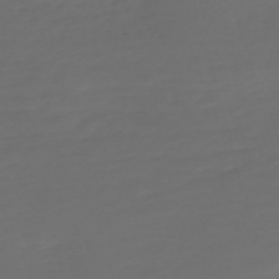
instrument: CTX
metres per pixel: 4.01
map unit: Nve
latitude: -59.6154
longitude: 58.1794
